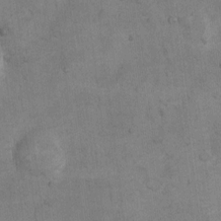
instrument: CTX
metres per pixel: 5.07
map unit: Nhu
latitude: 8.0822
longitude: -23.2915
